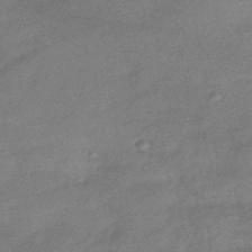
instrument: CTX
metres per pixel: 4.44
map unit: eHb
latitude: -42.1038
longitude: 83.8611
